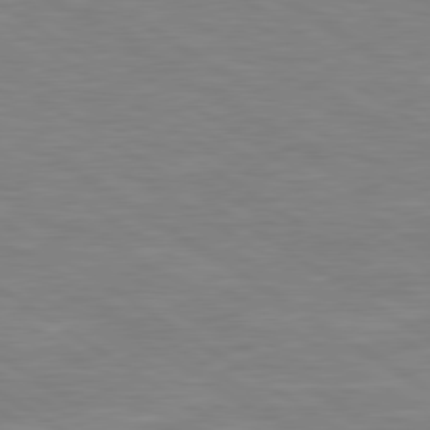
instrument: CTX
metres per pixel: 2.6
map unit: Hpe
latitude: 79.4994
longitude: -126.0255
